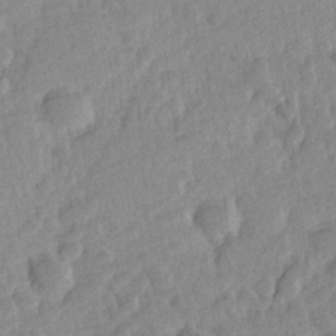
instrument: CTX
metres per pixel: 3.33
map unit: Hve
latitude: 24.6490
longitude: 144.1984
